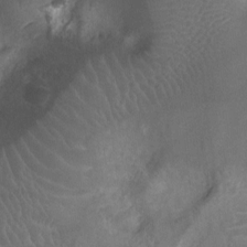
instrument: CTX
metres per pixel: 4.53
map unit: Nhu
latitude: -10.3117
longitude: -21.3671
